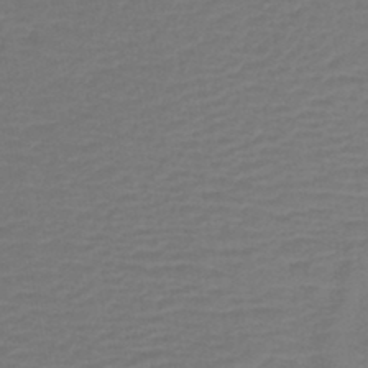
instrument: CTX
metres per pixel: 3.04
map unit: lHb
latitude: -43.5966
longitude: 76.7085
